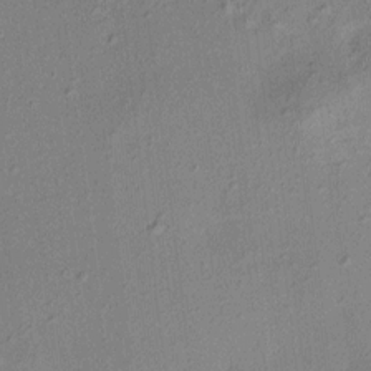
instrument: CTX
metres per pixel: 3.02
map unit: HNhu
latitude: 7.2348
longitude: 15.5210
